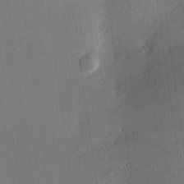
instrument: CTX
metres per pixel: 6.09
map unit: Hve
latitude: 18.3278
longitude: 150.3117
